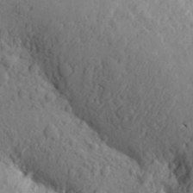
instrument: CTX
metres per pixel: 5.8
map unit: Aa
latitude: 27.2726
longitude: -149.1970
